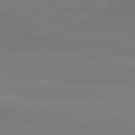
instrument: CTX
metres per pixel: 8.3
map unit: lApd
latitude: 81.4426
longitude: -131.8962
